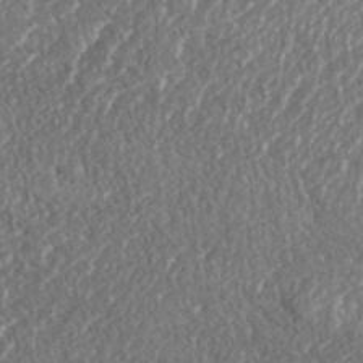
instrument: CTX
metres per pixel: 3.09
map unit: eHh
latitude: 37.3104
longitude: -138.8002
